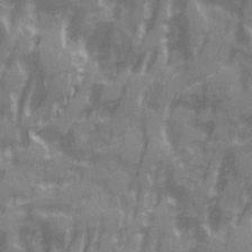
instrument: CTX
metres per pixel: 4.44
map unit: Ave
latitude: 20.4223
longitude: -132.2334
